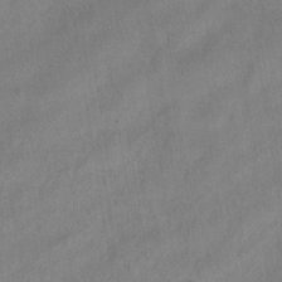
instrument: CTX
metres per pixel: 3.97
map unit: eHh
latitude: -39.6722
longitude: -26.4034
